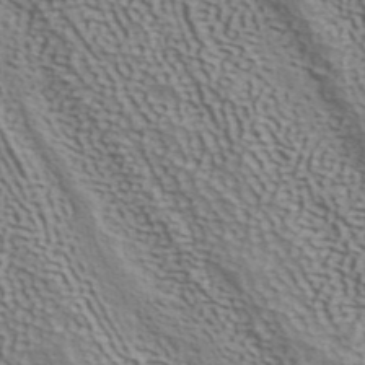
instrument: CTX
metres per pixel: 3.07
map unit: ANa
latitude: 41.8772
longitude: 50.4251
